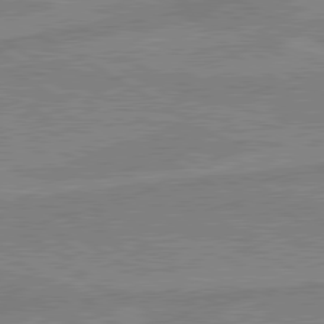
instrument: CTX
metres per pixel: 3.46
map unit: lApd
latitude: 80.2522
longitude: -175.8961
